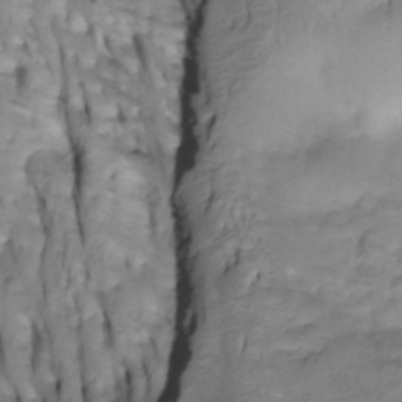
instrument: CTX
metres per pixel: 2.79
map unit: Htu
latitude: -4.8408
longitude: 150.4440
